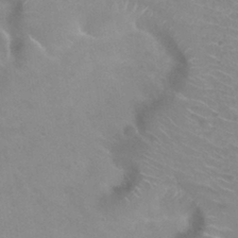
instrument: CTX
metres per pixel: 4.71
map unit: Hto
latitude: 31.5938
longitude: -47.8395
